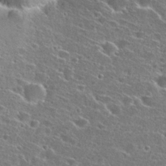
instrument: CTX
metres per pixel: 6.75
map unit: Hto
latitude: 26.3656
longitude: -46.9325
